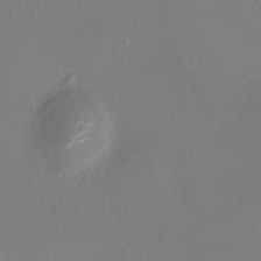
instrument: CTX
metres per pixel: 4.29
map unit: HNhu
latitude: 5.0269
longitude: 7.0297
